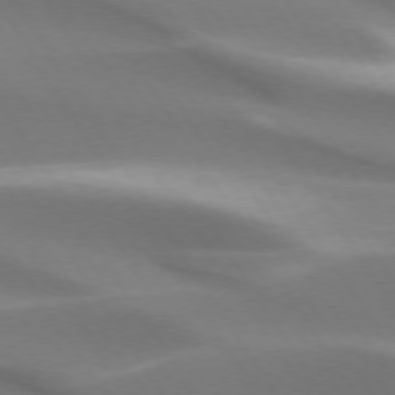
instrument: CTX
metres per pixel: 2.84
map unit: lApd
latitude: 73.6505
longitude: -50.7057
